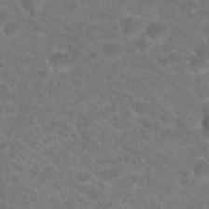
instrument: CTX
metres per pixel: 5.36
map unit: Hto
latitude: 19.2726
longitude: -38.1956
